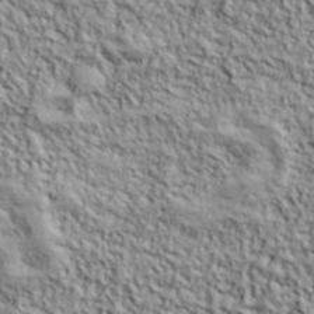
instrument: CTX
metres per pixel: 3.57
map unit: lHvf
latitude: 39.0836
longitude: -90.7246
